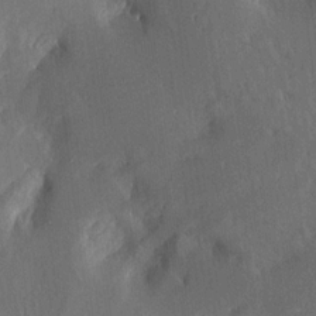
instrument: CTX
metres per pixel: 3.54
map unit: Aa
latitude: 15.2159
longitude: -148.1767
